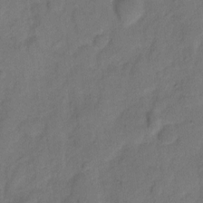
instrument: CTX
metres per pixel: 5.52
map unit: Hto
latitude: 5.7072
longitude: -61.2915
